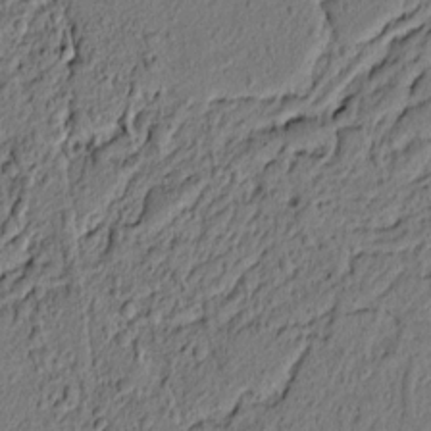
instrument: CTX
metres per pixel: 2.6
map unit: lAvf
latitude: 6.4034
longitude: 166.5385
